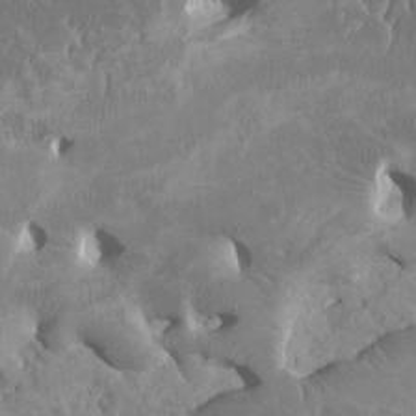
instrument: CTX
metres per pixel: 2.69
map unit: HNhu
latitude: -0.3685
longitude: 2.0661
